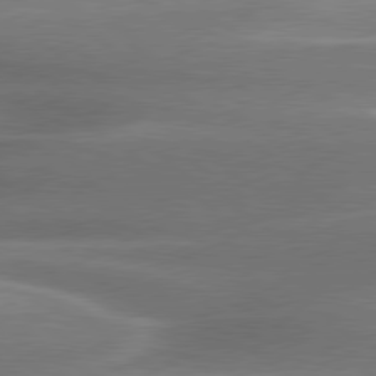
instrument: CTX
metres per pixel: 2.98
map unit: lApd
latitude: 79.7639
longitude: -118.9325
